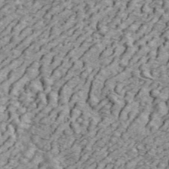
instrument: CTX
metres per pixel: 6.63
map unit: ANa
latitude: 45.1592
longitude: -84.8758
